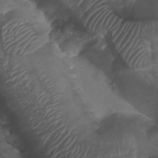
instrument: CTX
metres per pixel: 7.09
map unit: Nhu
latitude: 25.4615
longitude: -53.5182
